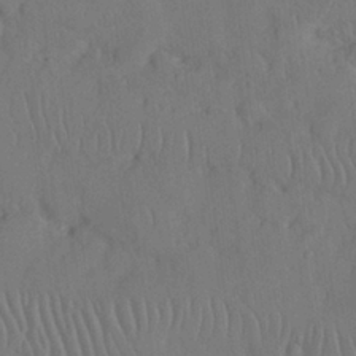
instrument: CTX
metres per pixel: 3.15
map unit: Nhu
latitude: 26.1011
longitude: -71.1781
